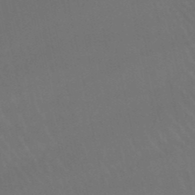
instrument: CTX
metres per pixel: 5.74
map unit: lHb
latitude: -46.5384
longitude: 77.2943
